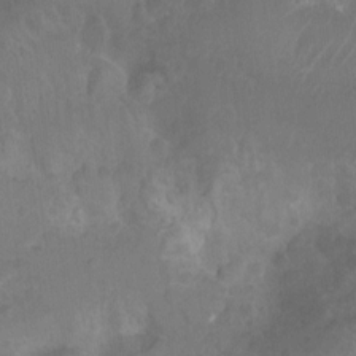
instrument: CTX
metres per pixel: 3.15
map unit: Nhu
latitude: -14.9353
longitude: -25.7827
